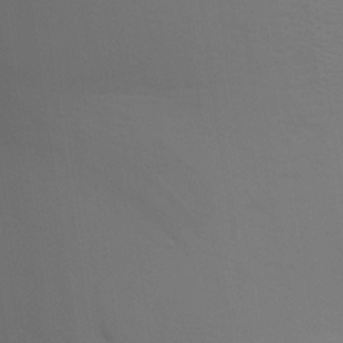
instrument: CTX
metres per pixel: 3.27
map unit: Aa
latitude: 27.7450
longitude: -139.0836
